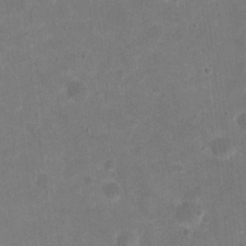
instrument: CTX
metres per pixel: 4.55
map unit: eHh
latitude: 20.2145
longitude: -63.8773
